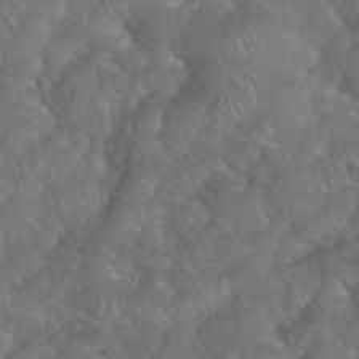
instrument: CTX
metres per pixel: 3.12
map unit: eHh
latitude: 39.5182
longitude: -58.3278
